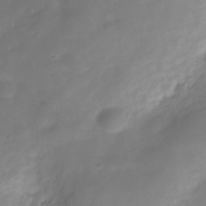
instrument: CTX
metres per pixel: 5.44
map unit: Hve
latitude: -30.7841
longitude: 92.1795
